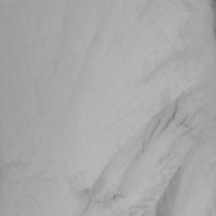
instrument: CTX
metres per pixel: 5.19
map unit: Nhu
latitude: -3.0297
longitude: -72.5168
